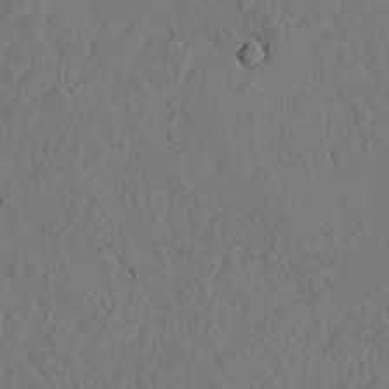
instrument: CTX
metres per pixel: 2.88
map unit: lAvf
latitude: 9.1025
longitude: 165.7856
